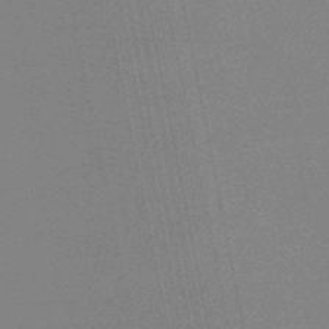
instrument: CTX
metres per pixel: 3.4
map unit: lHb
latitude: -48.1984
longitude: 68.7652
